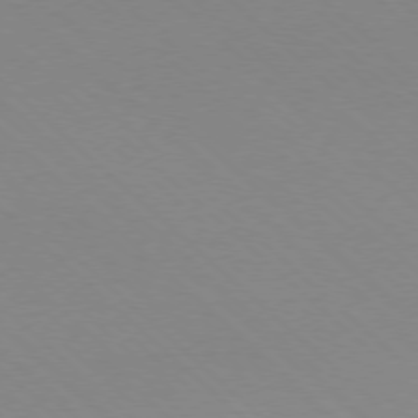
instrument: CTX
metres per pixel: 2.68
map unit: Ap
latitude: -78.2361
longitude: -91.2537
